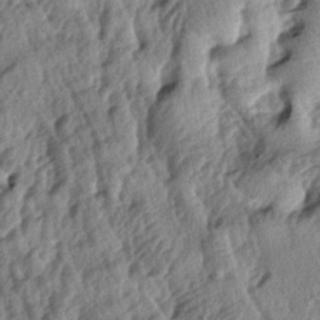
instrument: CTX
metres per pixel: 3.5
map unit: lAa
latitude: -5.8233
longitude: -124.3278
